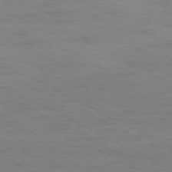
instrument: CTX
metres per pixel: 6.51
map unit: Ap
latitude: -78.0850
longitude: -73.7639
